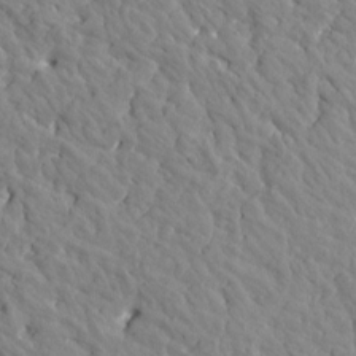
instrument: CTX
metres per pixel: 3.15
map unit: Htu
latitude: 1.6882
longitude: 179.0297
